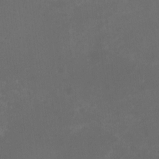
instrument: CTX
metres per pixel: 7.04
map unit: HNhu
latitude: -3.0486
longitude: -3.8016
